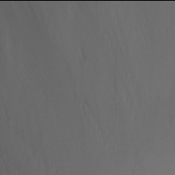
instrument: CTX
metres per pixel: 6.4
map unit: eHh
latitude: -6.0094
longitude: -77.6127
